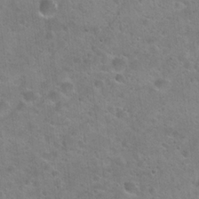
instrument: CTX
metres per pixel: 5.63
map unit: Hto
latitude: 22.1389
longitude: -53.7828
